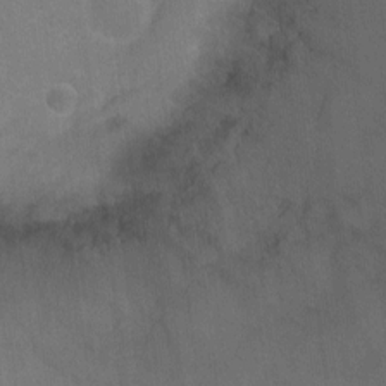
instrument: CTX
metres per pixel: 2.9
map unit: Ht
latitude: -1.3699
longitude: -17.1403
